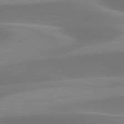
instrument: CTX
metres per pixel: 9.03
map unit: lApd
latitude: 79.7072
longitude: -93.7827
